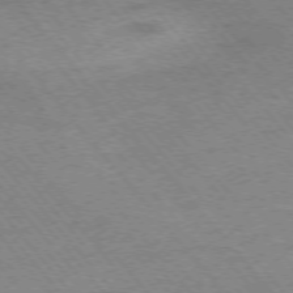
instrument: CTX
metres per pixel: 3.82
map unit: Hpe
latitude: -75.7478
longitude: -14.4034
